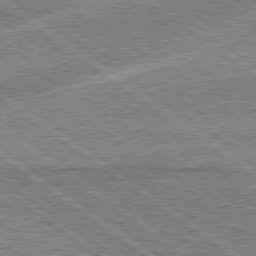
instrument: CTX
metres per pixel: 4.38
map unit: Hpe
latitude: 78.9514
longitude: -169.7450
